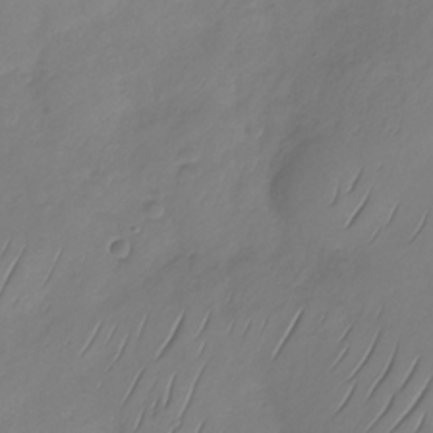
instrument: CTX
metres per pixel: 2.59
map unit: Nhu
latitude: -29.5588
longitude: -58.7813
